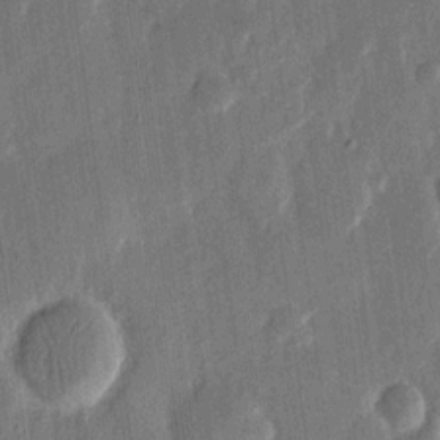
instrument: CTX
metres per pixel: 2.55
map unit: eHh
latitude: 13.2348
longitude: -71.1592
